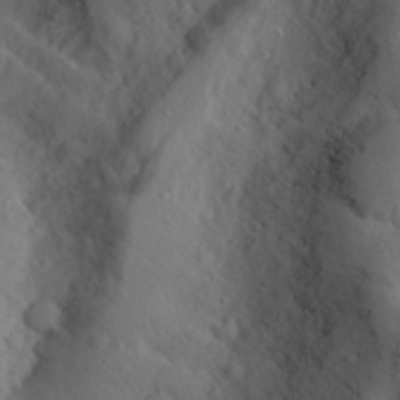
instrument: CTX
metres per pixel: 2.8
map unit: Aa
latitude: 26.4790
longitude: -147.9151
